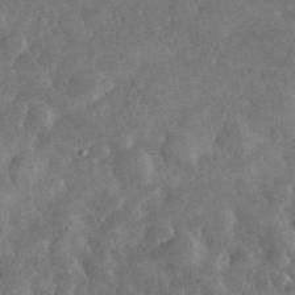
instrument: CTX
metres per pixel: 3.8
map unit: eHh
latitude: 35.0647
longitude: -69.0459
